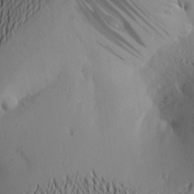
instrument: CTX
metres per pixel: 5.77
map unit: Aa
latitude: 20.2334
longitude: -145.4237
